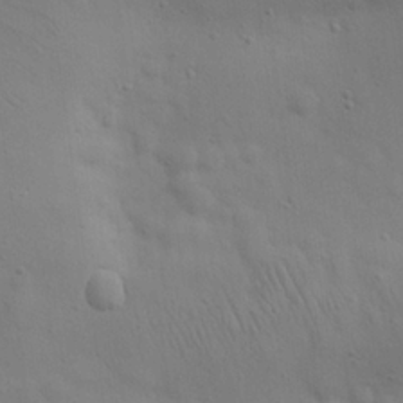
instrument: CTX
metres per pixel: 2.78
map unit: eHh
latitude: 24.9702
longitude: -69.5938
